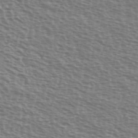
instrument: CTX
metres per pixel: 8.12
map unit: Ave
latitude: 37.9528
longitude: -113.1781
